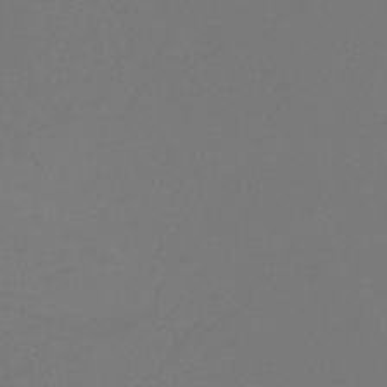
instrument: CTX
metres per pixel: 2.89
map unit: eHb
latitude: -30.5762
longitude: 66.2928
